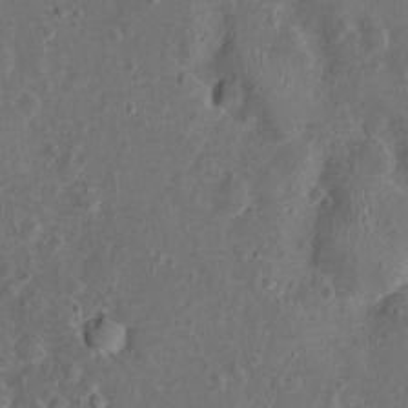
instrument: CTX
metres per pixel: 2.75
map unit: Nhu
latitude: 1.4804
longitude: -14.7625
